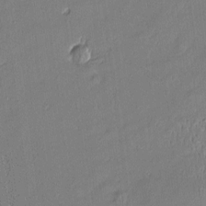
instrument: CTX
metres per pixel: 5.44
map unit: Htu
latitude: -6.7463
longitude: 176.4818
